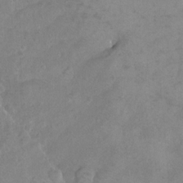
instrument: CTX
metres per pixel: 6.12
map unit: Ht
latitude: -6.3117
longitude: -35.1592
